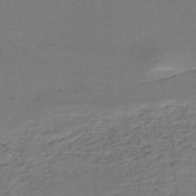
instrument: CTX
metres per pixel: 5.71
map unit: HNb
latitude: -51.8611
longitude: -53.1214
